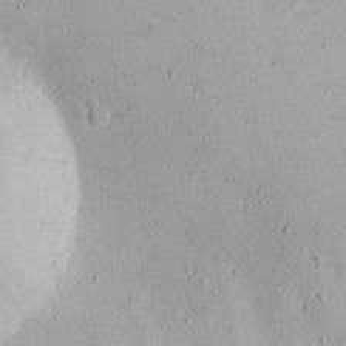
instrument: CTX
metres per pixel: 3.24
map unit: Nhu
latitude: 21.8584
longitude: -70.1578
